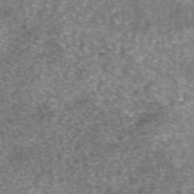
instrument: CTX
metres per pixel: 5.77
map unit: eAb
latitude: 46.0633
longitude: 103.2943
